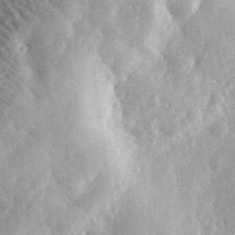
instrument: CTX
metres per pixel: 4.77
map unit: eHh
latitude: 31.7450
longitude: -80.3845
